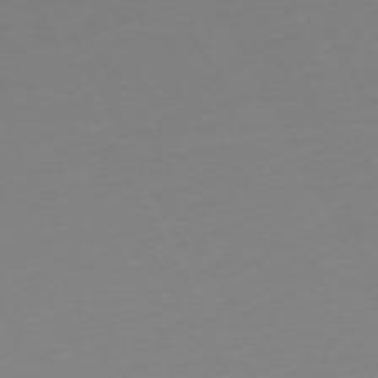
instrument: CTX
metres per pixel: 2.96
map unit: Ap
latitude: -73.1809
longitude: -69.6316
